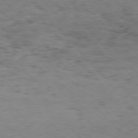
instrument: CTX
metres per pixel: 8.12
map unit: Hpe
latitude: 75.6505
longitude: -136.1011
